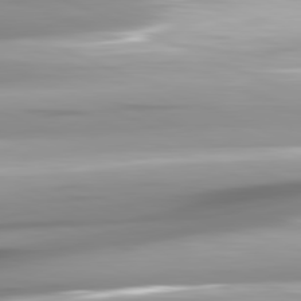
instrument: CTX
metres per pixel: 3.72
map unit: lApd
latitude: 81.6883
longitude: -147.3293
